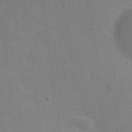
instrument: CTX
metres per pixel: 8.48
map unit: Nhu
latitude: 2.2144
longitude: -16.9513
